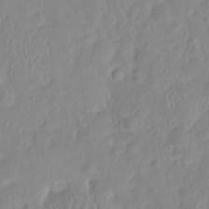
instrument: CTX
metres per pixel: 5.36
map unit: HNhu
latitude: -2.5573
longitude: 10.7463
